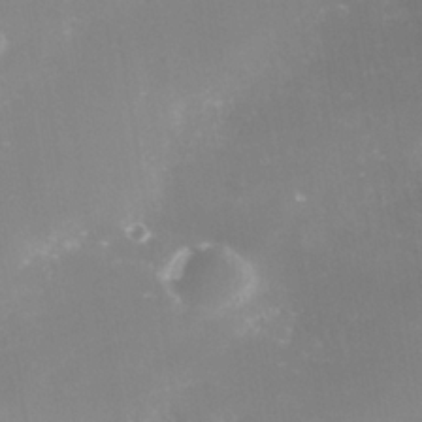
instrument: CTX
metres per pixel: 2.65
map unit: Nhe
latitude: -37.4076
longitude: -112.6301
